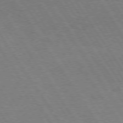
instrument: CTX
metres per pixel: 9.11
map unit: Hpe
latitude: 74.5924
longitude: -141.9150
